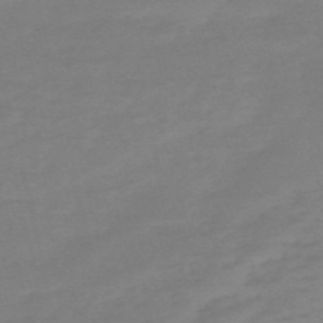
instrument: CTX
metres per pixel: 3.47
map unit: HNb
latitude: -55.5021
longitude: -40.8569
